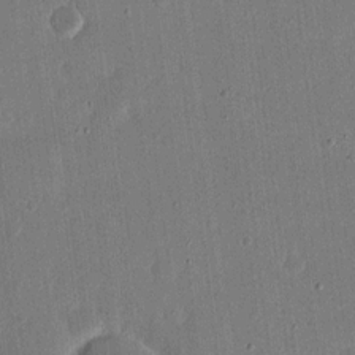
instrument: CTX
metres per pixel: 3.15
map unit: eHh
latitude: 15.8584
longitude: -70.5168
